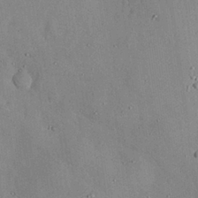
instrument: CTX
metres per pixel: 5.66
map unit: Nhu
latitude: 28.9702
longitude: -69.0837
